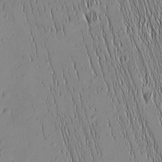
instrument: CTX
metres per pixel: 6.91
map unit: Nhu
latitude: -5.1053
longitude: -151.9528
